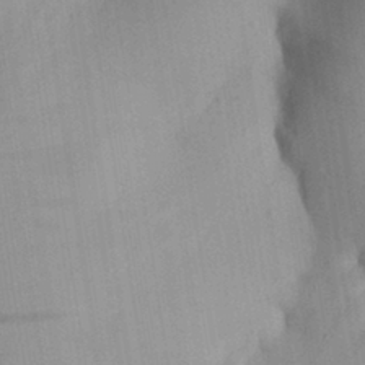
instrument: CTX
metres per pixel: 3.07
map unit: Aa
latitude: 27.4615
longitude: -148.1200
